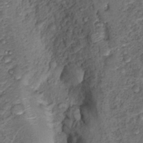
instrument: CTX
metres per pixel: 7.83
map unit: Hto
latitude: 14.1956
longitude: -30.0444
